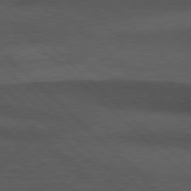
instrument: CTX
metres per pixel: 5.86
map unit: Hpe
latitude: 78.0444
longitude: -158.8569
